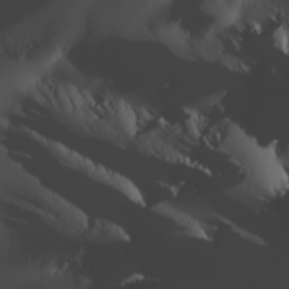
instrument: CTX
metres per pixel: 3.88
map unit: Hve
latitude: 13.4427
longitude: -91.3293
